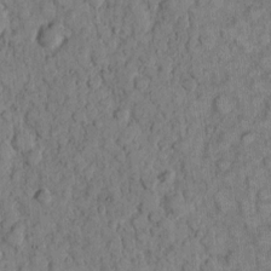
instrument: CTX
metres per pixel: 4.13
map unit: eHh
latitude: 8.0444
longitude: -63.6883
